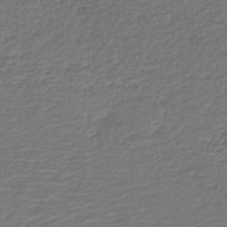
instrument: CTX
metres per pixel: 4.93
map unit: HNb
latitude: -42.7463
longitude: 50.3306
